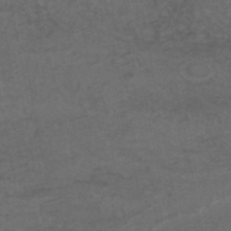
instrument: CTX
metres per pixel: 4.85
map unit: lHb
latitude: -46.3495
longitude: 75.2376
